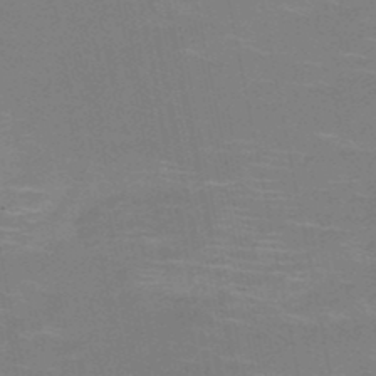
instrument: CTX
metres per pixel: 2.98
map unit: HNb
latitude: -50.9164
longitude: -45.5560
